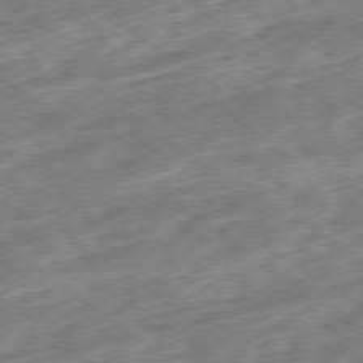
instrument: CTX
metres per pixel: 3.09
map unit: Hpe
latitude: -79.1431
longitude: -15.1593
